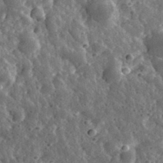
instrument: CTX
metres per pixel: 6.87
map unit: eHh
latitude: 34.3467
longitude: -79.4616
